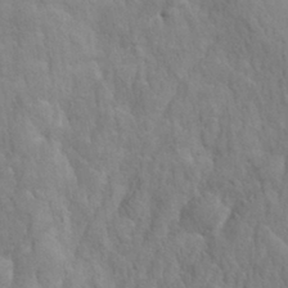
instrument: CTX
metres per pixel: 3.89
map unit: eHh
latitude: 31.4805
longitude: -67.1970
